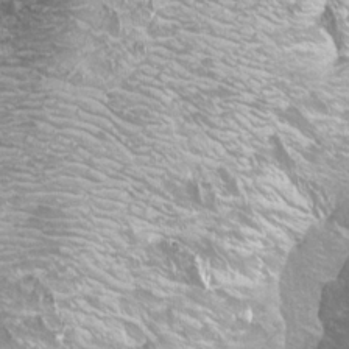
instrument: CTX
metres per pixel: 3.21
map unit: Aa
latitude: -8.9353
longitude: -71.8205
